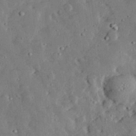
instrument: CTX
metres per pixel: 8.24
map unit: lHvf
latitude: 32.4979
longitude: -83.4426
